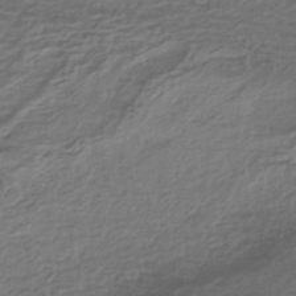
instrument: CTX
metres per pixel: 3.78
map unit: HNhu
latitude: -43.1242
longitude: 103.4266
